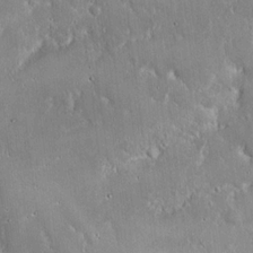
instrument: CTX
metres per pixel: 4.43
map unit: Hto
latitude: 16.4412
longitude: -59.8772
